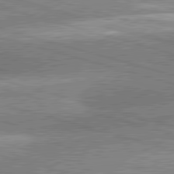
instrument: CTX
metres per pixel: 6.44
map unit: lApd
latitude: 81.3482
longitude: -163.0081
